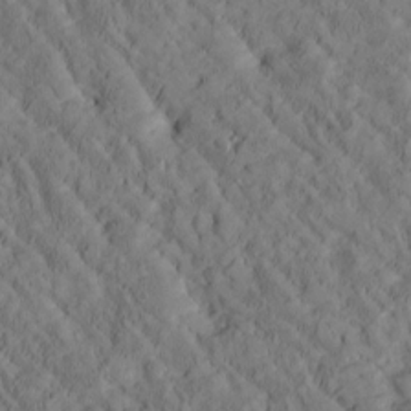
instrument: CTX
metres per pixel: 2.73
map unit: Htu
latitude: -2.9163
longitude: 174.4628
